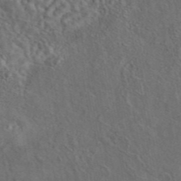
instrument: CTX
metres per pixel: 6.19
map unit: eAb
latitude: 43.7828
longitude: 110.6518
